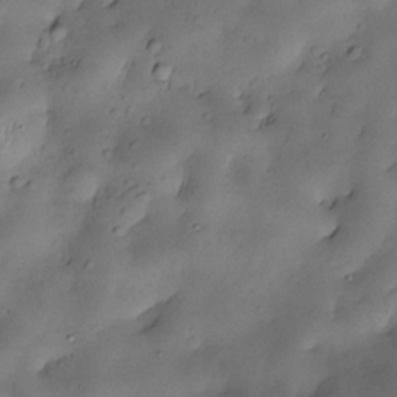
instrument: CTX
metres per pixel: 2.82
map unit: Nve
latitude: -23.5210
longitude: -139.0269
